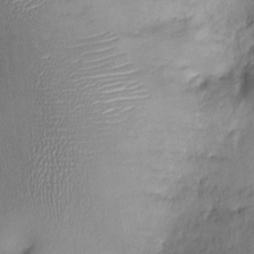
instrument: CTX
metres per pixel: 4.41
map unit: Nhu
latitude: -1.2754
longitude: -14.7813
